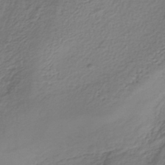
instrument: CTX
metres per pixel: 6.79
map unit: lHb
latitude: -38.5574
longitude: 62.0661
